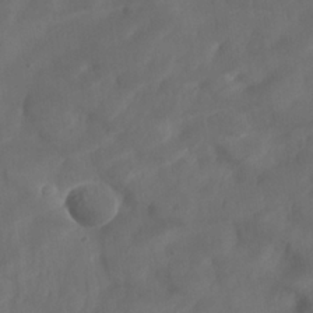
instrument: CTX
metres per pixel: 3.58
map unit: Nhe
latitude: -36.9541
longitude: 137.8422
